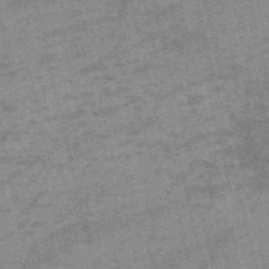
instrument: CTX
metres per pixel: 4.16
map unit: HNb
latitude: -54.0283
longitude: -43.2348
